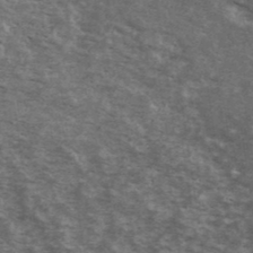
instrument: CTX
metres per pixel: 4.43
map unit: Ave
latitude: 40.4223
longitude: -110.1200
